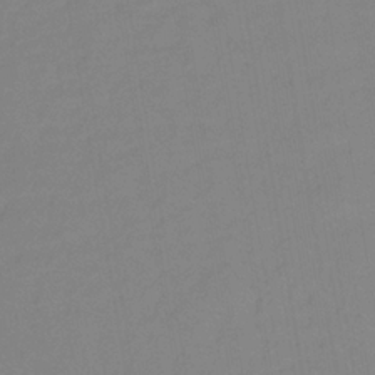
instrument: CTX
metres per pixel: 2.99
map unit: lHb
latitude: -33.2187
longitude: 67.2187
